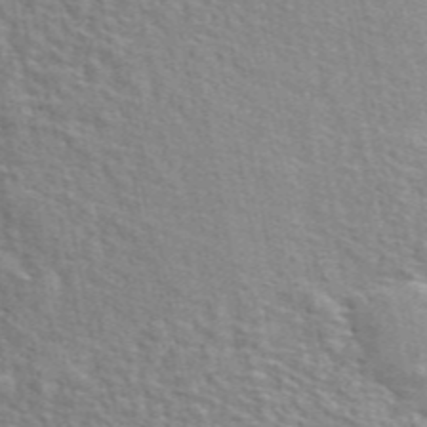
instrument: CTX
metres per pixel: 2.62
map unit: ANa
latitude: 48.4790
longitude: -75.6316
